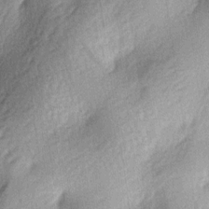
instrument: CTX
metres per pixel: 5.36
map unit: lAa
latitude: -4.3495
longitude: -124.8380
